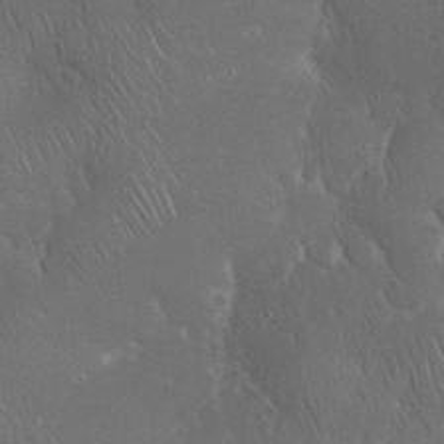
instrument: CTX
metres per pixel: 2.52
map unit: Nhu
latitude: 28.7057
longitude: -67.5749
